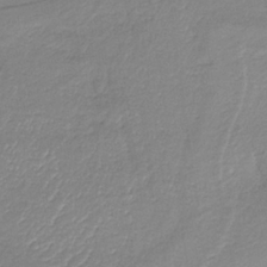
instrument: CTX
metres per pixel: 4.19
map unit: HNb
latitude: -36.8408
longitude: 57.4076
